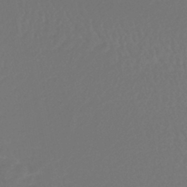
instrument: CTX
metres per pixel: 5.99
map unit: lHb
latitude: -42.8596
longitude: 77.3132
